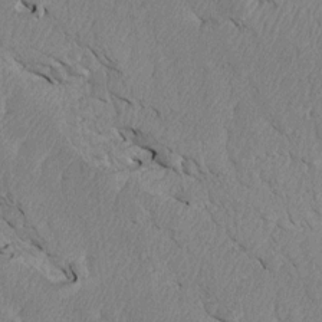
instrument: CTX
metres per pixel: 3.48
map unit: Htu
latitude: 3.2726
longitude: 153.2565
